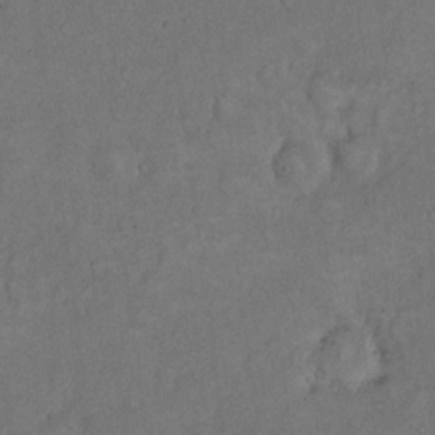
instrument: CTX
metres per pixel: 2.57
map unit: eHh
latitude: 18.1200
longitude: -62.6113
